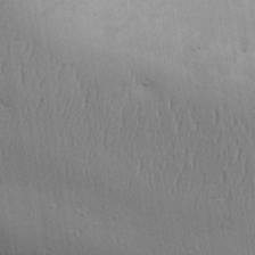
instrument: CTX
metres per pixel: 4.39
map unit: Aa
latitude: 31.2915
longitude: -144.7813
